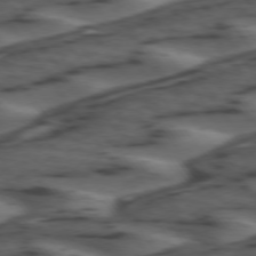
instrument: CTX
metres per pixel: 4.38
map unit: lApd
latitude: 74.1767
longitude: -71.9339
